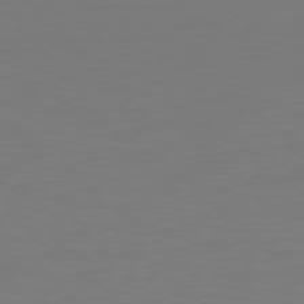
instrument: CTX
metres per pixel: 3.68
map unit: Hpe
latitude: 78.7624
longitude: -139.3104
